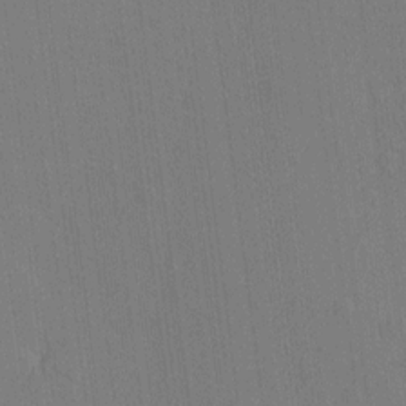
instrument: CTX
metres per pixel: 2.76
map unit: HNhu
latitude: 7.3104
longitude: 15.7100
